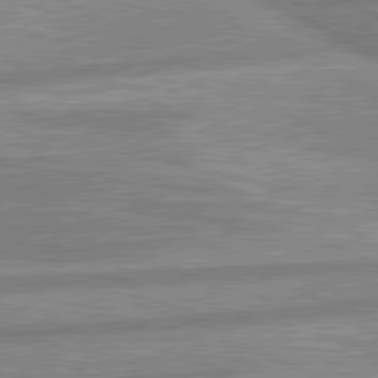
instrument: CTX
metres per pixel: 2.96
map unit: lApd
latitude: 80.5168
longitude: -167.1025
